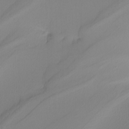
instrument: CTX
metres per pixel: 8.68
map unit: Nhu
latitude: -5.4454
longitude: -94.8758
